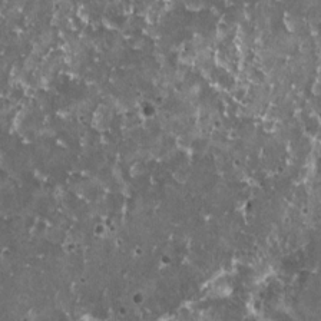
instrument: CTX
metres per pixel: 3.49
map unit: HNhu
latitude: 3.2159
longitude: 5.8800
